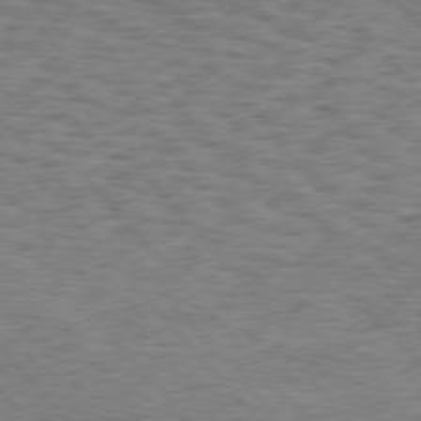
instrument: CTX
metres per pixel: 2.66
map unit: Hpe
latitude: 75.8961
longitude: -135.8394
